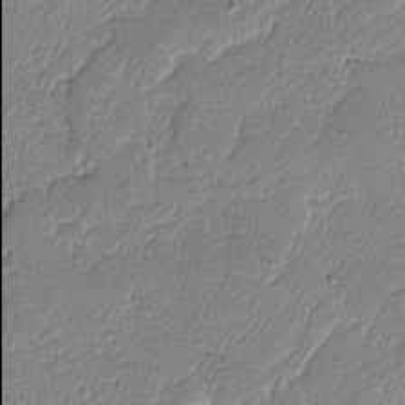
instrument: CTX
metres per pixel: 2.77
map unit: lAvf
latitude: -8.4440
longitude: -113.9906
